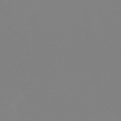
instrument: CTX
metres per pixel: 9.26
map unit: lHb
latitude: -45.3699
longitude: 64.6897
